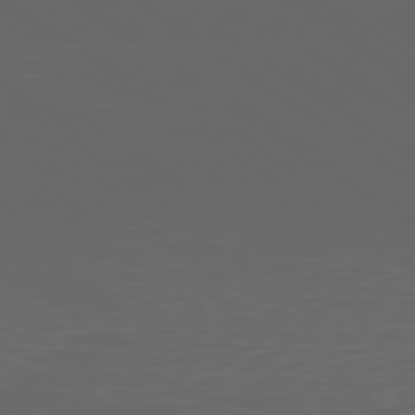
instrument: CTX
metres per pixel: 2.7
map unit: Ap
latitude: -77.9178
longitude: -75.3293
